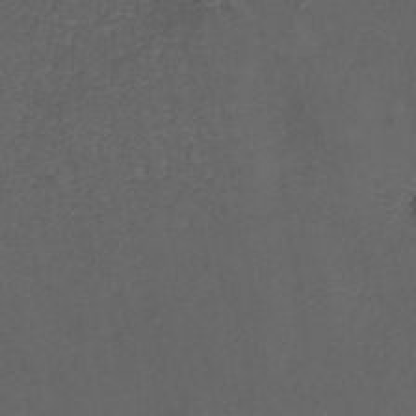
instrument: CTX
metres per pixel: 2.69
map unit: Hve
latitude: 33.3671
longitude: 149.2376
